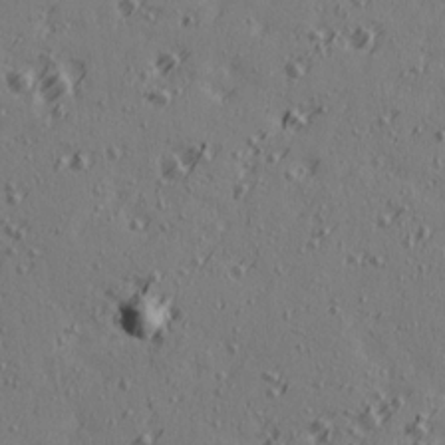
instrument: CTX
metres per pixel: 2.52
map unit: Ave
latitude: 14.5357
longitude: -106.0822
